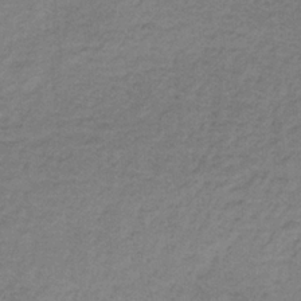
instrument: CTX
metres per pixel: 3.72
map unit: HNb
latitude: -32.7275
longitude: 58.5951
